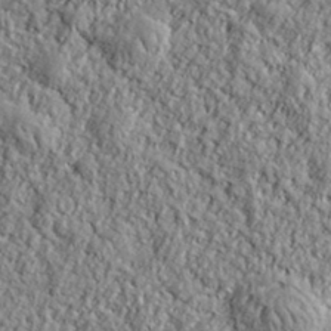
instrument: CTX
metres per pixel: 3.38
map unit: eHh
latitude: 37.7261
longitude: -81.6316
